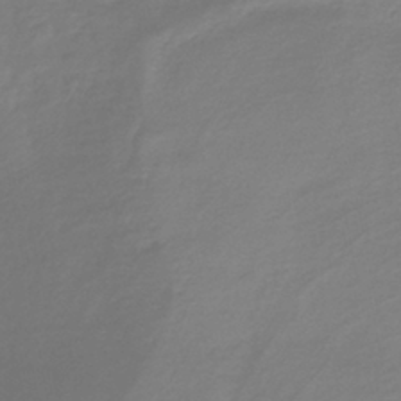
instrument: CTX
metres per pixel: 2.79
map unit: lHb
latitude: -38.1228
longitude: 71.9178
